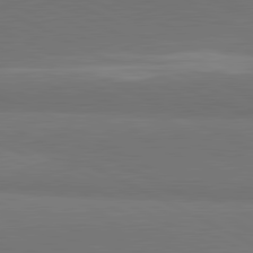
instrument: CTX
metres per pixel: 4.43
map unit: lApd
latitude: 81.8772
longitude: 159.0297
